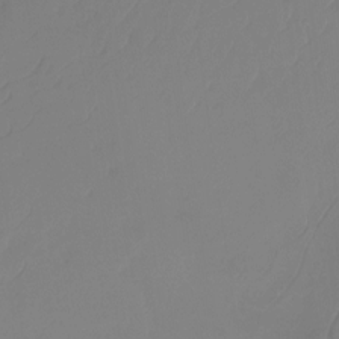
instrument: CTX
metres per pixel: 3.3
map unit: Htu
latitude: -14.3873
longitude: -49.6883
